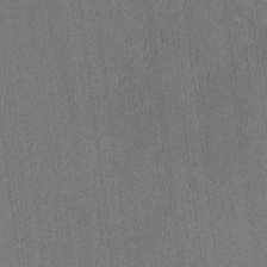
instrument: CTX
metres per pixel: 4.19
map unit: lAvf
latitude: -8.5385
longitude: -113.3104
